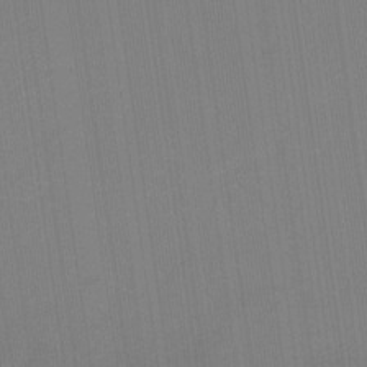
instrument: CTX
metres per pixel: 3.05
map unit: eHb
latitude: -30.5196
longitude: 63.0675
